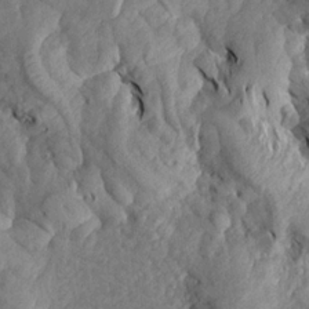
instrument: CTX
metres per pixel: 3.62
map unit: Aa
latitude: 19.1025
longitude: -145.6694
